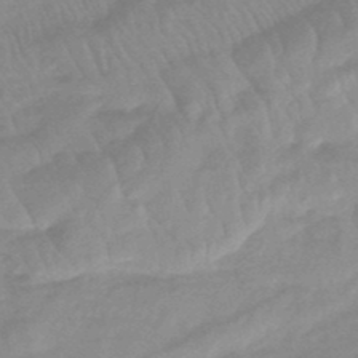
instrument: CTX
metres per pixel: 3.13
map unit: eHb
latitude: -45.0109
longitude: 89.4454
